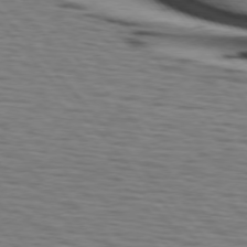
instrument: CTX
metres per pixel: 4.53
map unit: lApd
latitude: 75.4804
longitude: -82.4034
